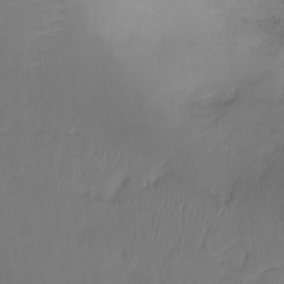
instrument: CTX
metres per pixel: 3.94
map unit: Hto
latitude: -7.9178
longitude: -47.1404
